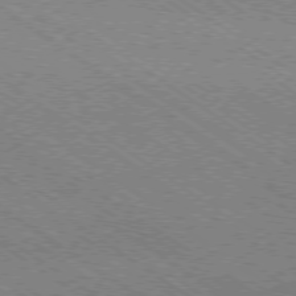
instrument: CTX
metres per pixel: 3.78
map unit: Ap
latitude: -79.2187
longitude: -79.1970
